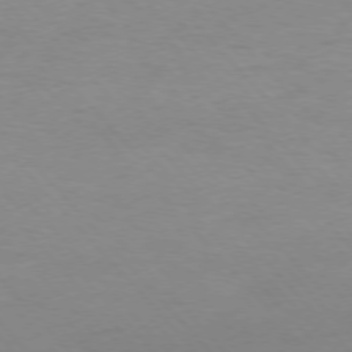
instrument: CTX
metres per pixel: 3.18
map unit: Ap
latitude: -76.8597
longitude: -88.1011
